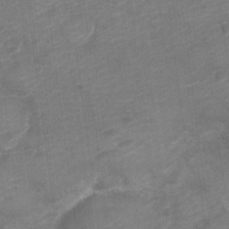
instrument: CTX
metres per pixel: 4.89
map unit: Nve
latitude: -18.3873
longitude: 106.8219
